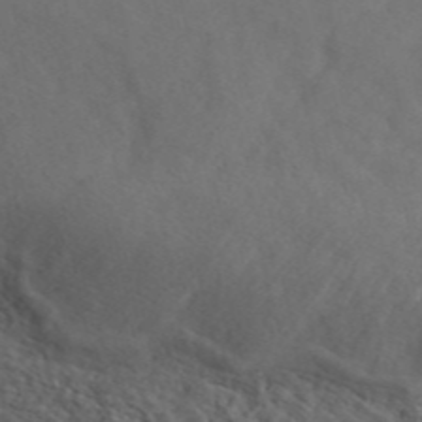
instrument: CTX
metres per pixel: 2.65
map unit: ANa
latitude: 46.4979
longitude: 49.6155
